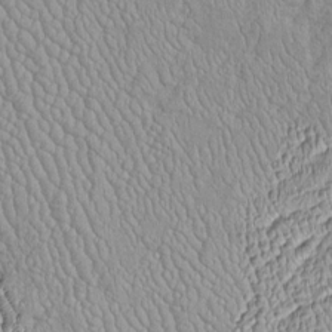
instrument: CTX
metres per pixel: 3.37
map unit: Htu
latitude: -6.1983
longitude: 156.7841
